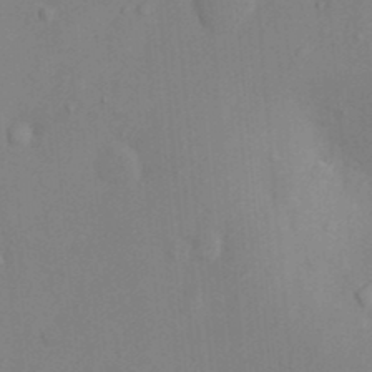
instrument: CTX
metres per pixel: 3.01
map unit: Nhu
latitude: 10.4790
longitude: -27.7828
